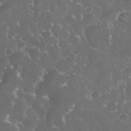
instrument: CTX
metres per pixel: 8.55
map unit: eHh
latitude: 34.5168
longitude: -63.6694
